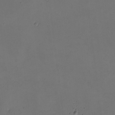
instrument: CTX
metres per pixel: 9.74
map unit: eHh
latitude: -2.1605
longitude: -73.9717
